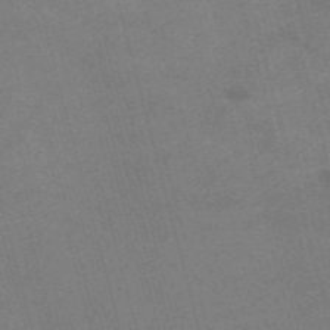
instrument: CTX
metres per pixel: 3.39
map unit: Nve
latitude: -58.7652
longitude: 51.9745
